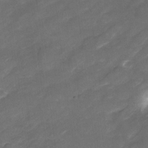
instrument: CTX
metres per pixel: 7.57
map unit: Nhu
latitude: -22.9920
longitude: -56.1577
